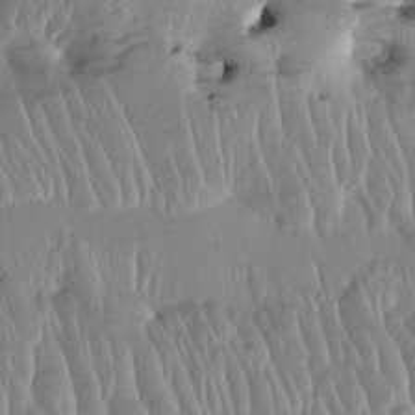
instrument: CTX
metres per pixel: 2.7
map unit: HNhu
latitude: 2.0444
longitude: -5.8583
